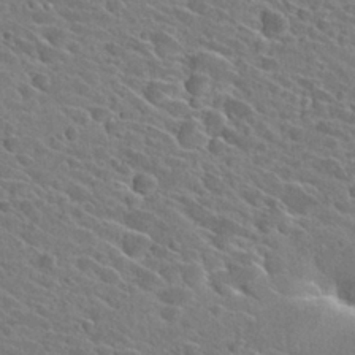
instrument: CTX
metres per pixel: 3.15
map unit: Hto
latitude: 26.8947
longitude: -42.6302
